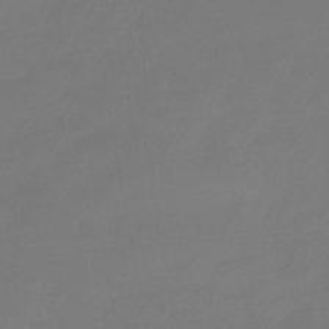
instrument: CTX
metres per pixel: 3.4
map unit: HNhu
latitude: -43.1053
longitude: 89.8422
